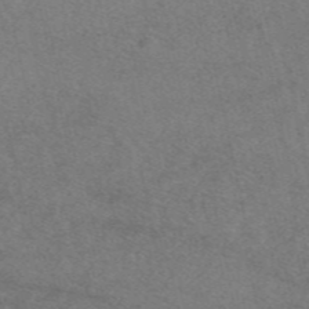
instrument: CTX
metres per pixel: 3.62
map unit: eAb
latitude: 47.8206
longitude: 107.4644
